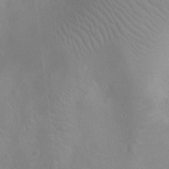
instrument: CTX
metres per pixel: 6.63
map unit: Ht
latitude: -8.8219
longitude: -21.6505
